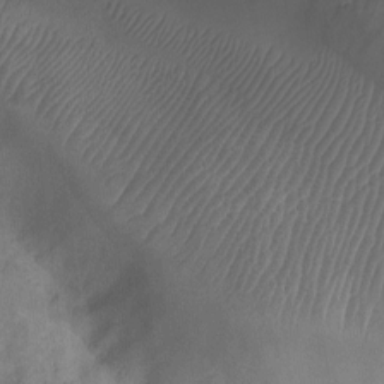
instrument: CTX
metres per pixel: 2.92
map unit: Ht
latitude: -6.3684
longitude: -21.3482
